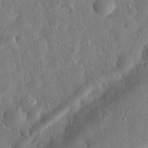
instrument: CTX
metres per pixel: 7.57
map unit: eHh
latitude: 31.8773
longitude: -76.4601
